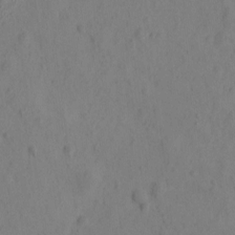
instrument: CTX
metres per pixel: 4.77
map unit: eHh
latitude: -0.4629
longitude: 15.9745
